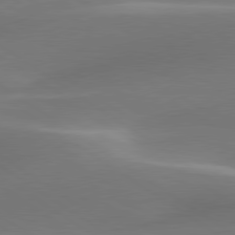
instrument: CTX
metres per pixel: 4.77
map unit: lApd
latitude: 79.8961
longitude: -91.9528
